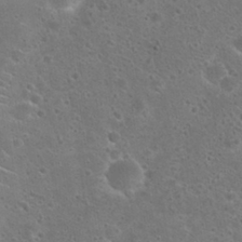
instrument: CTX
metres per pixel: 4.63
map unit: Hto
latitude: 22.8758
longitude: -47.9906
